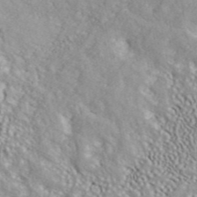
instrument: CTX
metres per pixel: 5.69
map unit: ANa
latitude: 45.2159
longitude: 36.9541
